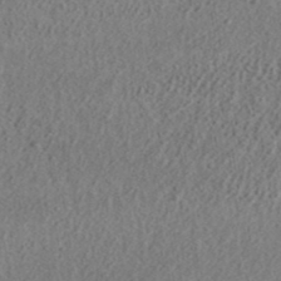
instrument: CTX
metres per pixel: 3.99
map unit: ANa
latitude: 38.4034
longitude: 20.4629
